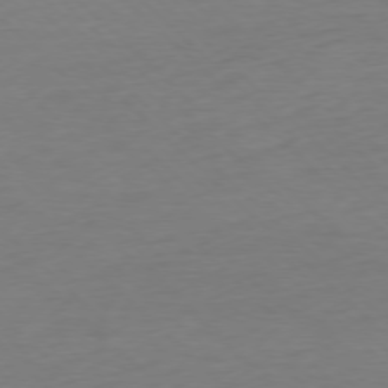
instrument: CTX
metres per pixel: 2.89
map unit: Ap
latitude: -77.3510
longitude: -91.8016
